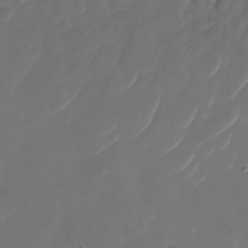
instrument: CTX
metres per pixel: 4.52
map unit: Nhu
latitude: -29.2754
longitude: -71.0458
